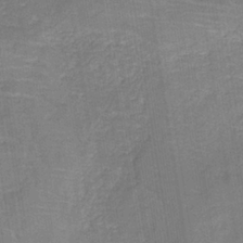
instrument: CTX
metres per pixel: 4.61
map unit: HNb
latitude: -35.1053
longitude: 54.4062
